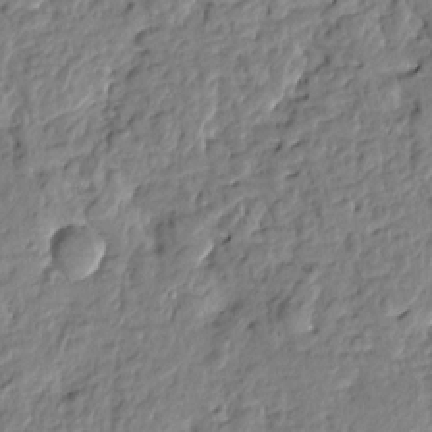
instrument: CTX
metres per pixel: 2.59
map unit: Htu
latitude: -1.1054
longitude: -179.6505
